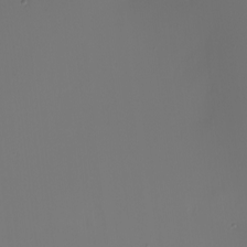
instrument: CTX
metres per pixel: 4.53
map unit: eHh
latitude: -4.9730
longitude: -87.5182
